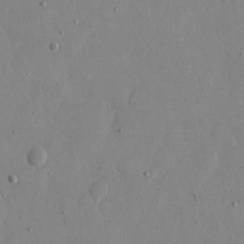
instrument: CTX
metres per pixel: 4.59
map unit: eHh
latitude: 12.0822
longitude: -69.3482
